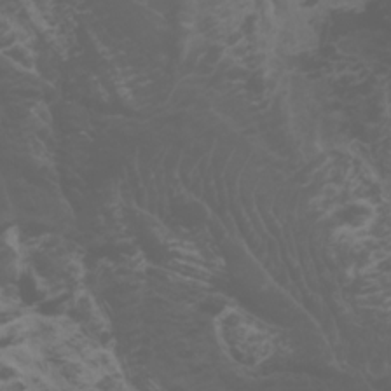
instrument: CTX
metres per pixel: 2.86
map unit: Htu
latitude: -0.9353
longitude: -76.8569
